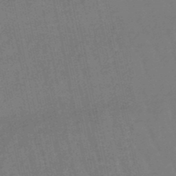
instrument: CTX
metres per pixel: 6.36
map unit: lHb
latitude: -49.2754
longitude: 78.4818
